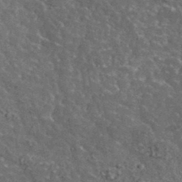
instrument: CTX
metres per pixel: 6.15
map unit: lHvf
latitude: 38.1767
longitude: -88.1389
